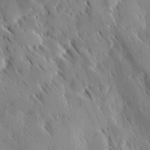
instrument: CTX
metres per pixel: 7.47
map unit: Ave
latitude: 9.1403
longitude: -104.1956
